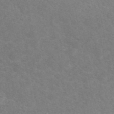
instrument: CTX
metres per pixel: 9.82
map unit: eAb
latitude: 49.1214
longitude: 118.2739
